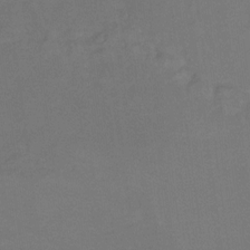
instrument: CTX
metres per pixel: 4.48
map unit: Ht
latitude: -15.3510
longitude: -53.5371
